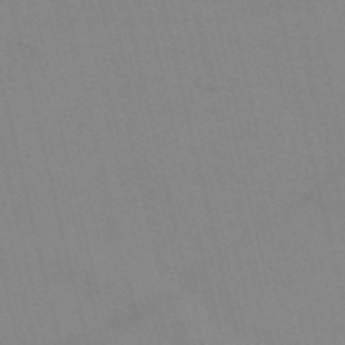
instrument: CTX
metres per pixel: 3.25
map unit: HNb
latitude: -52.6707
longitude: -44.7246
